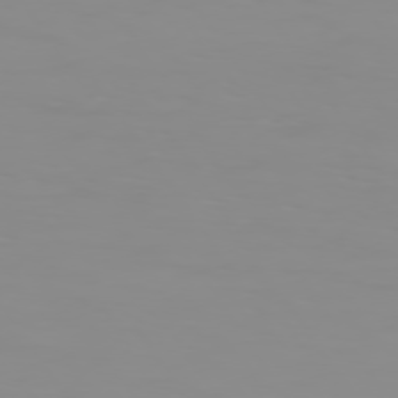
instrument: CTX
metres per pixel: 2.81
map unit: Hpe
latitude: 74.3467
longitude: -127.8206
